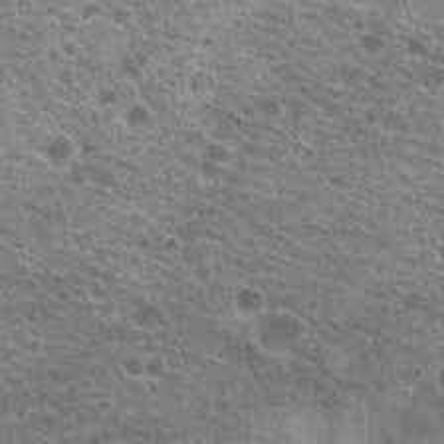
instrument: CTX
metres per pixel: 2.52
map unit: Hto
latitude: 21.0648
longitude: -41.5938
